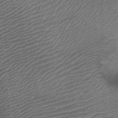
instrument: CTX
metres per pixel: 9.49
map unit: Ht
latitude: -0.3307
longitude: -17.1403
